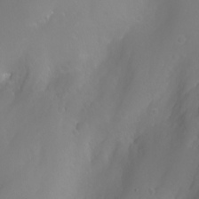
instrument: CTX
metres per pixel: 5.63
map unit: Nhu
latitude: -4.8030
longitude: -75.0458
